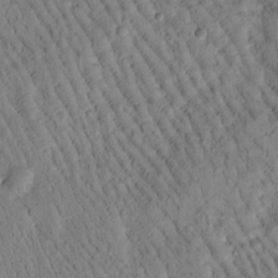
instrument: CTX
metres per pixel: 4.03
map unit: Htu
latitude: -1.6533
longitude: 171.8989
